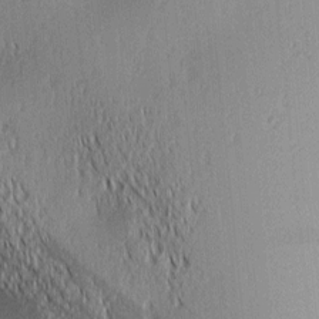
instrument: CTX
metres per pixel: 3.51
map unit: lAa
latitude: 1.7260
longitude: -116.3845
